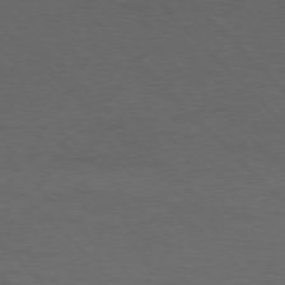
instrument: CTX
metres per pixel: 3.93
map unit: Ap
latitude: -77.3321
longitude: -94.2523
